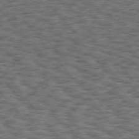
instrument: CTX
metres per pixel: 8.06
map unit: Hpe
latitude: 75.4238
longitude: -135.0269
